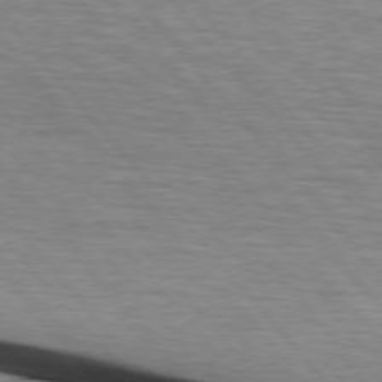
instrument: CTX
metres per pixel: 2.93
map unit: lApd
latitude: 76.1200
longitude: -86.6301
